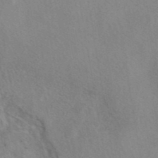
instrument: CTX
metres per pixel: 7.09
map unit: eAb
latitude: 40.7813
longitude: 108.3117
